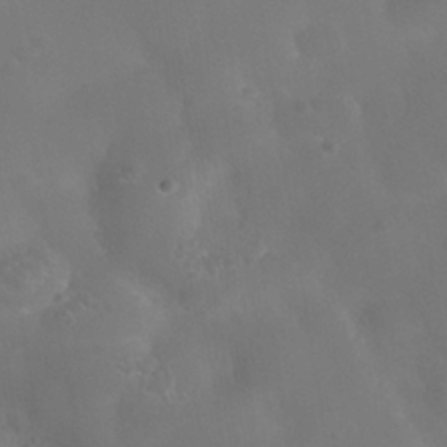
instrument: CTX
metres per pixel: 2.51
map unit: Nhe
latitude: -36.4629
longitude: -130.5735
